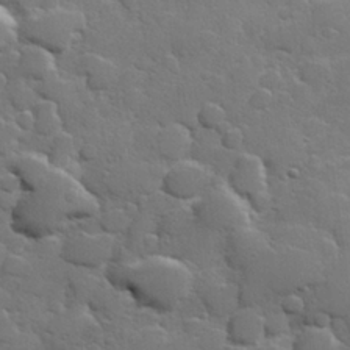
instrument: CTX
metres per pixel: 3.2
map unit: Hve
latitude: 25.4993
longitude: 148.5952
